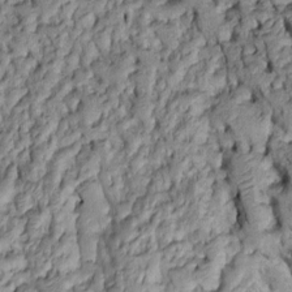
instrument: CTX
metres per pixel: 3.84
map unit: Htu
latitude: -6.5007
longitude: 155.2943
